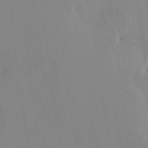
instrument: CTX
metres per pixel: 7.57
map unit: eHh
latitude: -3.8611
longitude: 16.5007
